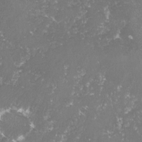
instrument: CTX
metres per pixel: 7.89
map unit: lHvf
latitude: -15.4644
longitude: -98.6868
